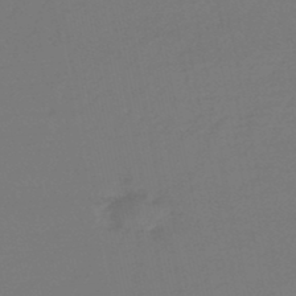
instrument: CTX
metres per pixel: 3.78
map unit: lHb
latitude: -47.9178
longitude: 64.8597
